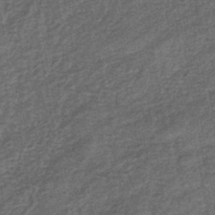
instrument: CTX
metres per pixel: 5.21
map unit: eHb
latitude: -43.3509
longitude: 82.5007
